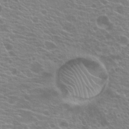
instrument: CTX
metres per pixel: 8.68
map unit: Hto
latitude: 21.2537
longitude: -40.1766
